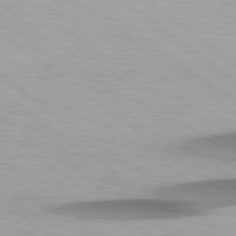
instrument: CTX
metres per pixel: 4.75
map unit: Hpe
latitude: 78.9325
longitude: -134.0444
